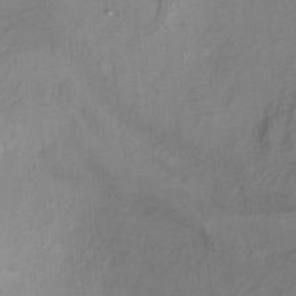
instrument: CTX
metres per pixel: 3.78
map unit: Ht
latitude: 6.4034
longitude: -36.2901
